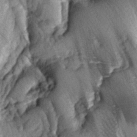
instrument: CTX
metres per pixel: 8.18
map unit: lAa
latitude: -5.9367
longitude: -126.1578
